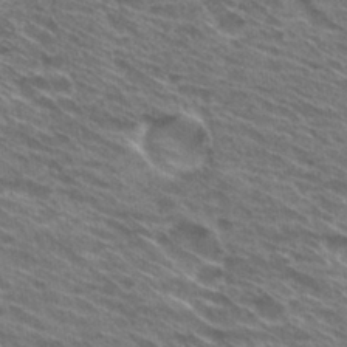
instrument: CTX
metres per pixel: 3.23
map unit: Hto
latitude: 30.4601
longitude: -44.9513
